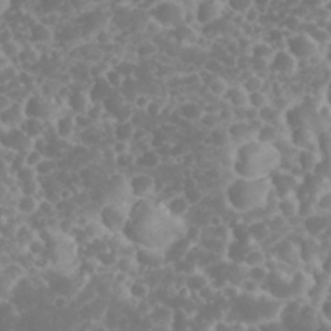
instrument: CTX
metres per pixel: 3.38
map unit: eHh
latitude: 32.2711
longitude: -62.2901
